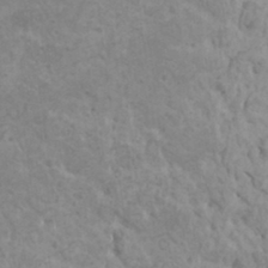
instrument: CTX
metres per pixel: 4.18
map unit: HNhu
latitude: -0.1984
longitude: 1.8423
